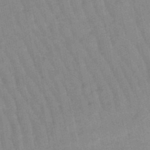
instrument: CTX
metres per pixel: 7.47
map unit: lHb
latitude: -48.2173
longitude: 78.0661
